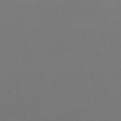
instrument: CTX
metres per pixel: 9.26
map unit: lHb
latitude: -44.3306
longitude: 61.0486
